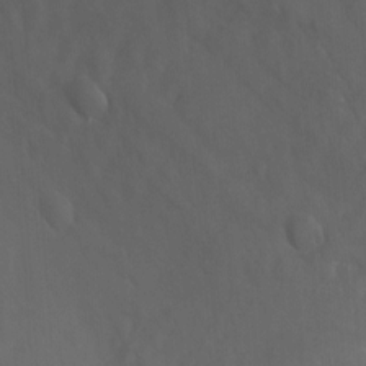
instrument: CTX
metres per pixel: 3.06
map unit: Hto
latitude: 4.1956
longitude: -32.9136
